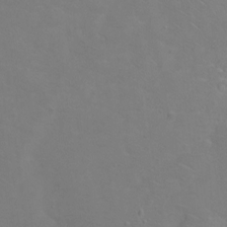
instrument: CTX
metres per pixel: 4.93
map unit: Ht
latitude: 1.8583
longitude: -33.2348
